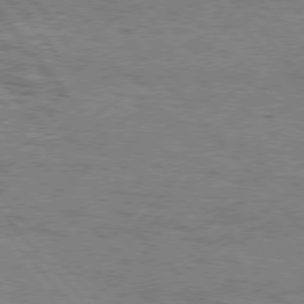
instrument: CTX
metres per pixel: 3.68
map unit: Hpe
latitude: 75.8583
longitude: -152.4601
